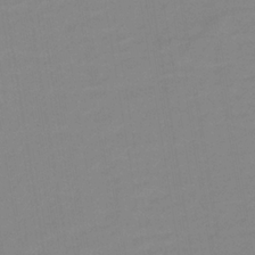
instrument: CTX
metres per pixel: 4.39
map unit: lHb
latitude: -32.8975
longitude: 67.1809
